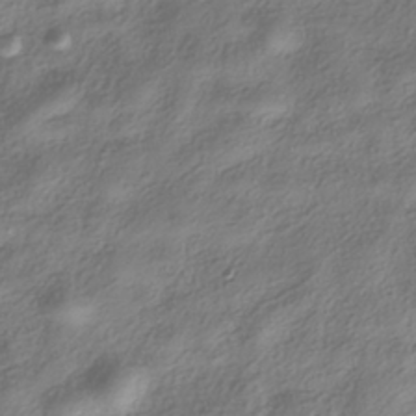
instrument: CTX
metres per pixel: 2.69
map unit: HNhu
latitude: -40.2928
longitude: 101.6343
